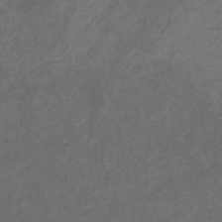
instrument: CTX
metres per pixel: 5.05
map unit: eHb
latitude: -32.0472
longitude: 72.4440
